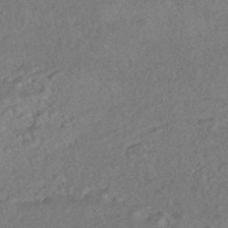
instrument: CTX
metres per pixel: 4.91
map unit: HNhu
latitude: -45.7478
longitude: 100.4440
